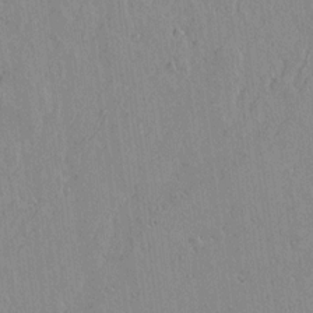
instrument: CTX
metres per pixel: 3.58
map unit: lAvf
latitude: 14.7058
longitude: -125.3670
